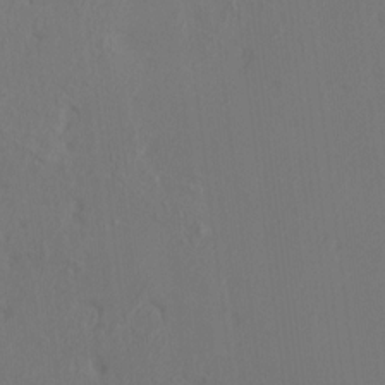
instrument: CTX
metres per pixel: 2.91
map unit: HNhu
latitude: 11.0648
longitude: 22.8219
